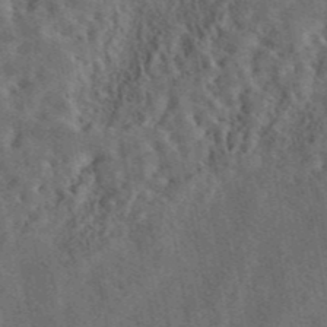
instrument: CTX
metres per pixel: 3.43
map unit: eAb
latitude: 43.9717
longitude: 115.7666
